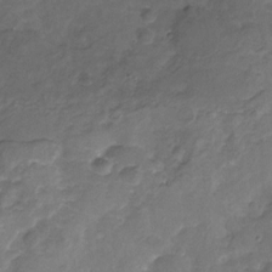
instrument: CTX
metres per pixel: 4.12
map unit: Nhu
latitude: -19.3510
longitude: -56.6112
